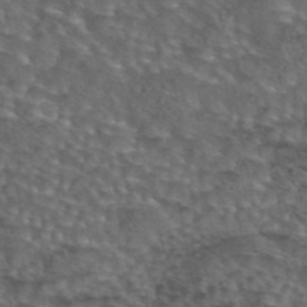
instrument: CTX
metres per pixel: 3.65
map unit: eAb
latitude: 43.9906
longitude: 104.5951
